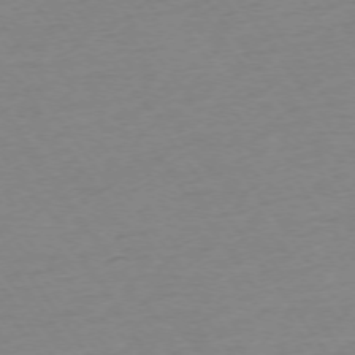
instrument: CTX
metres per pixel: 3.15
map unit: Ap
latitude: -74.5952
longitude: -85.4427
